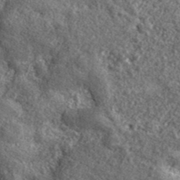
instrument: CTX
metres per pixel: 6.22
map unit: lHvf
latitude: 40.8191
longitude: -90.2334
